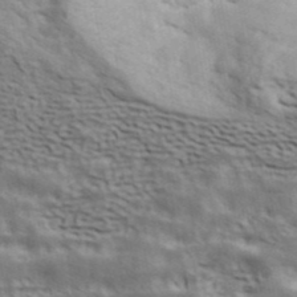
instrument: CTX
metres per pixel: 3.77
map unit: ANa
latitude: 43.2159
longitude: 48.0283
